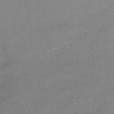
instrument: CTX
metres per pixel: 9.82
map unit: HNhu
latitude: -42.2361
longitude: 95.7666
